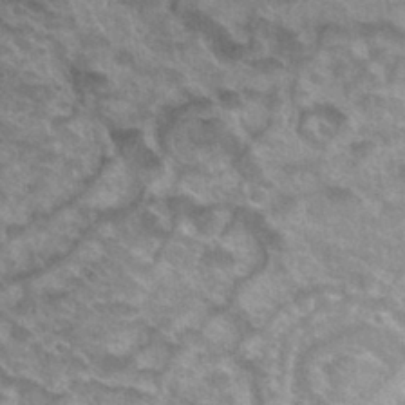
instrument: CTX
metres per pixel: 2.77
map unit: Hto
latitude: 31.9151
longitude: -47.3860
